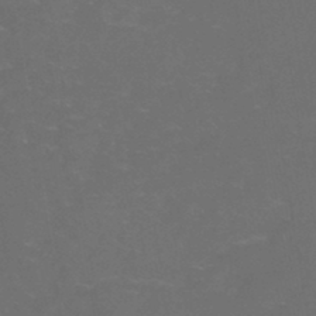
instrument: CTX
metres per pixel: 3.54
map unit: Nhe
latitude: -46.4062
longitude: 153.3698
